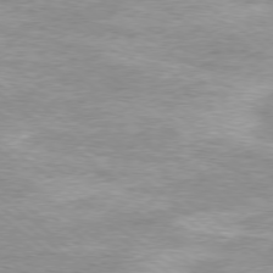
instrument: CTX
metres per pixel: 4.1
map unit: Ap
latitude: -79.2187
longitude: -82.4978
